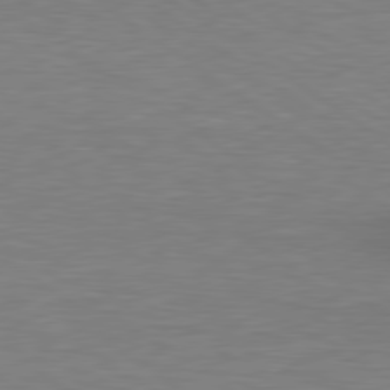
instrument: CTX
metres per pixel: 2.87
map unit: lApd
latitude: 79.3482
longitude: -90.7813
